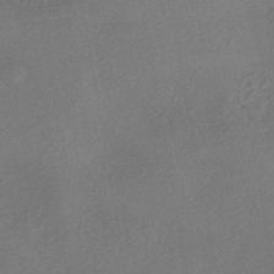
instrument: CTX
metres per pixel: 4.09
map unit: eHh
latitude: -42.3495
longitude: 120.5196
